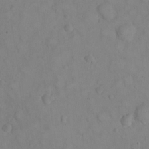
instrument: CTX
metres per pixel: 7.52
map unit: eHh
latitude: 22.6490
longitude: -59.4426
